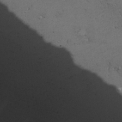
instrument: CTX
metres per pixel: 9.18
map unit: Ave
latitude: 20.6680
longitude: -137.2159
